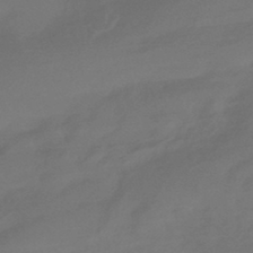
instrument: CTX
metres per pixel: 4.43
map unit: HNhu
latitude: -43.8611
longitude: 92.5385
